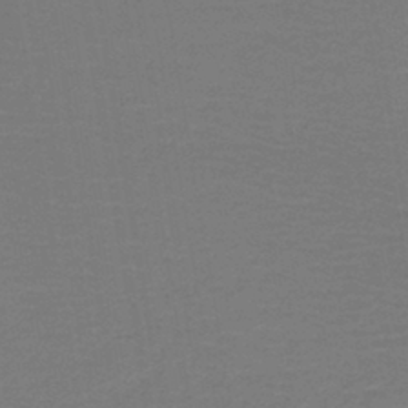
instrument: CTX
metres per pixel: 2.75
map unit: lHb
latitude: -42.6518
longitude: 52.9919
